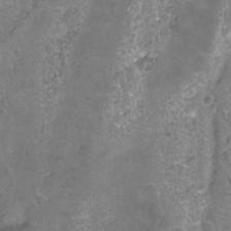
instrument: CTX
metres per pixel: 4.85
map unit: Hto
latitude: -4.3306
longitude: -35.3481
